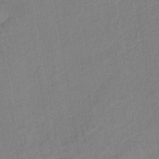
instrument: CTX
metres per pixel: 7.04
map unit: lHb
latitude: -41.6722
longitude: 67.7855
